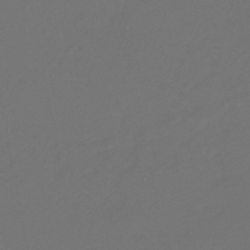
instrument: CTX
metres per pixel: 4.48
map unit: eHb
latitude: -47.4643
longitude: 86.2928
